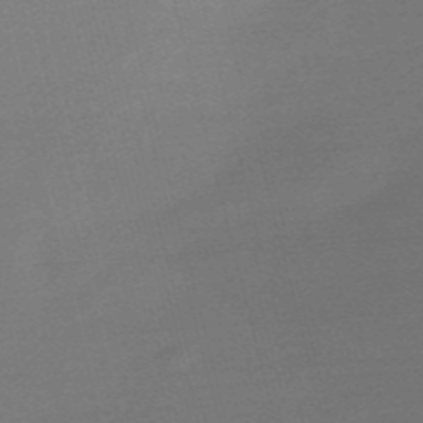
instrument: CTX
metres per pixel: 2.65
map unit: Nve
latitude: -57.1053
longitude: 63.2187
